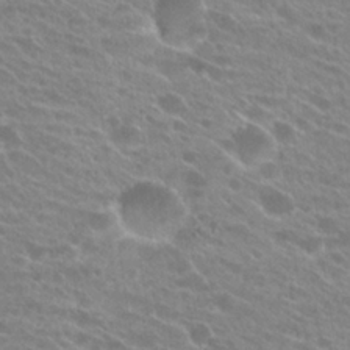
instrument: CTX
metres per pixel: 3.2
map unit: Hto
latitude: 25.1592
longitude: -42.2145
